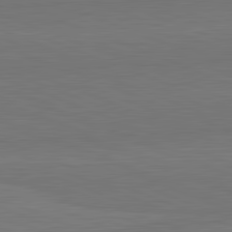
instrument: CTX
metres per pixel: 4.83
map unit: lApd
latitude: 82.5167
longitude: 165.8989
